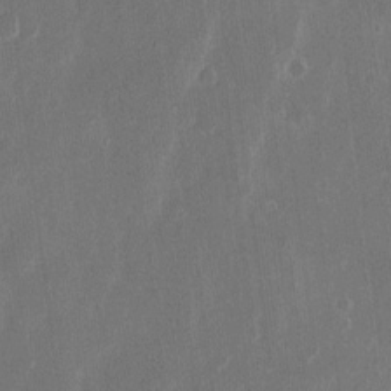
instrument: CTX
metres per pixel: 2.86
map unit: eHh
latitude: 11.9717
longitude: -71.5560
